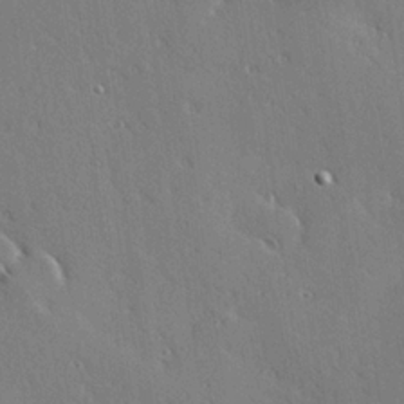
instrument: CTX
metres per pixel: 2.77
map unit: Hve
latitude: 25.5938
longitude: -91.8394
